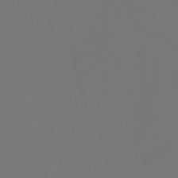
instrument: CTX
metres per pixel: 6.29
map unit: eHh
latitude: -53.2565
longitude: -24.5545
